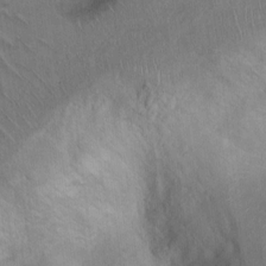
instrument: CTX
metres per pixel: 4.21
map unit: Ht
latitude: 7.4993
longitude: -29.9528
